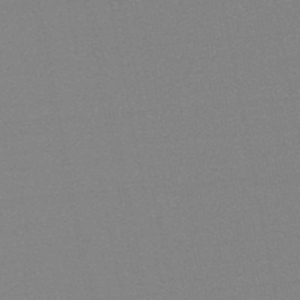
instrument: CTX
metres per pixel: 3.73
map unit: lHb
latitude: -48.4440
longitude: 81.6344
